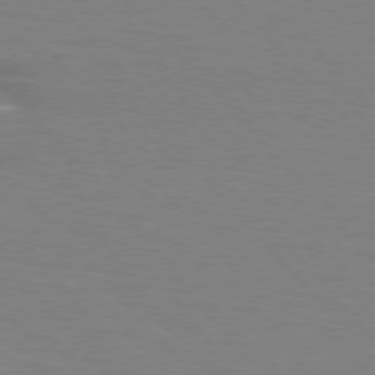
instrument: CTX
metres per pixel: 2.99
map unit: lApd
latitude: 75.9906
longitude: -81.2537
